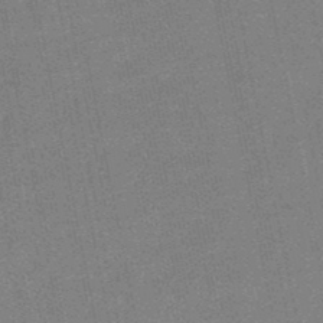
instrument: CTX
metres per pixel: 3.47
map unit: lHb
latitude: -48.5574
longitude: 79.2565
